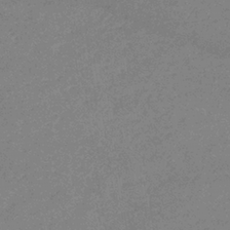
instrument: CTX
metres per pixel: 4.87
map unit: eHb
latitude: -37.0864
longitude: 76.7463
